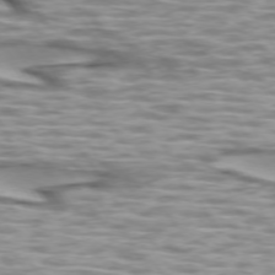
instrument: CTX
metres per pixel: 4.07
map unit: lApd
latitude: 73.6127
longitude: -56.7813
